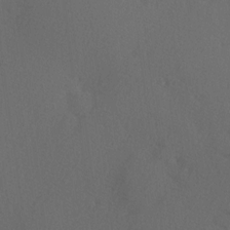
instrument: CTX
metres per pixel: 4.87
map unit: Hve
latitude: 12.8380
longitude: -90.1578
